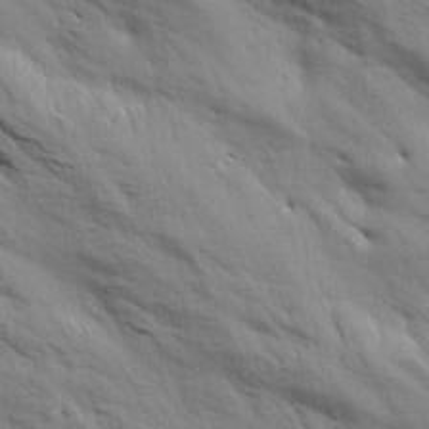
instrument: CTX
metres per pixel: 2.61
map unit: Aa
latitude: 14.6302
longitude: -147.1970
